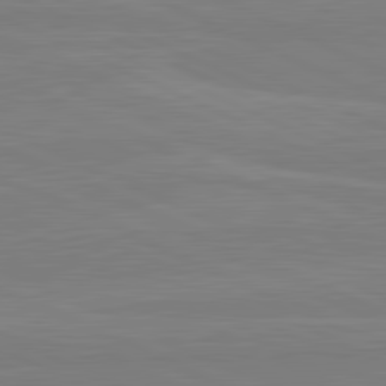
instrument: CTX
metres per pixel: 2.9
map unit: lApd
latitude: 81.8394
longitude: 167.3887
